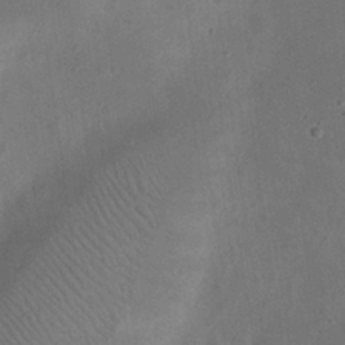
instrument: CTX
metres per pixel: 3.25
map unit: eHh
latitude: 23.9717
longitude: -70.3278
